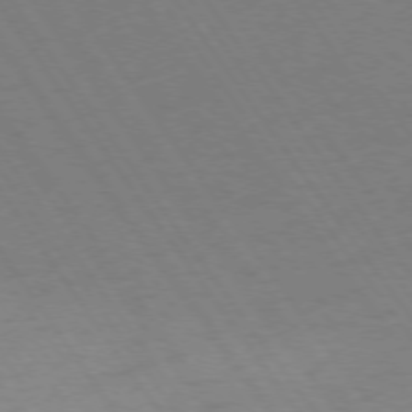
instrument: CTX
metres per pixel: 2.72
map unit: Ap
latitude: -75.8234
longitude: -65.3671
